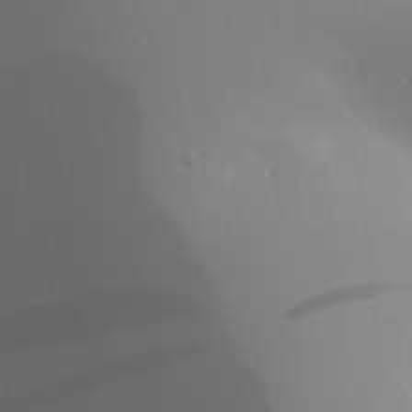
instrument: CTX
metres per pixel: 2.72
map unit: Aa
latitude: 24.2333
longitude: -136.3468
